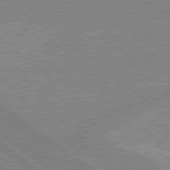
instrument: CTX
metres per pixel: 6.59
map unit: lApd
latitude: 78.9892
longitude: -156.7813
